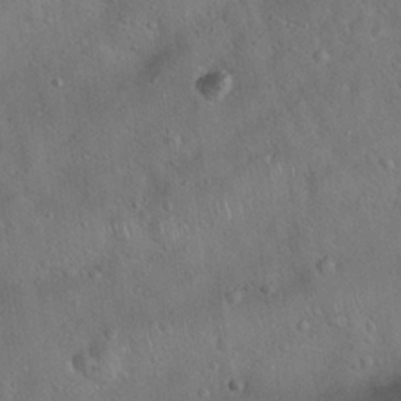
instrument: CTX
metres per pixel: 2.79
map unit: Hto
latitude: 19.4237
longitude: -53.6694
